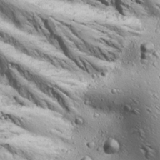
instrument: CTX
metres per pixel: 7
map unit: Ave
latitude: 22.2333
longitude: -137.1970
